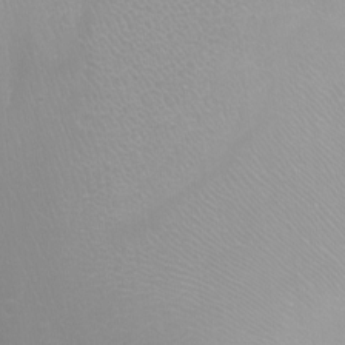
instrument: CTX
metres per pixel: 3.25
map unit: Nhu
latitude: -12.4440
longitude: -67.9150
